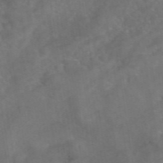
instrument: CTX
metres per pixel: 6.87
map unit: eAb
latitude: 46.7058
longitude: 127.1431
